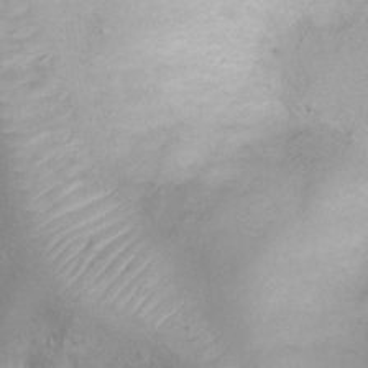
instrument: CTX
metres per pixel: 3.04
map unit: Nhu
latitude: 3.4993
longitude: -24.8569
